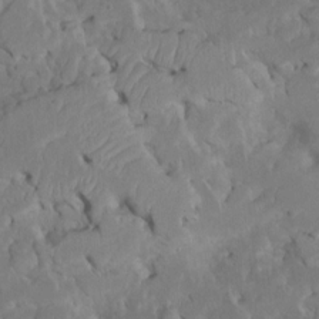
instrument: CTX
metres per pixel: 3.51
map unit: Htu
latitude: -7.0864
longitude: 145.2565
